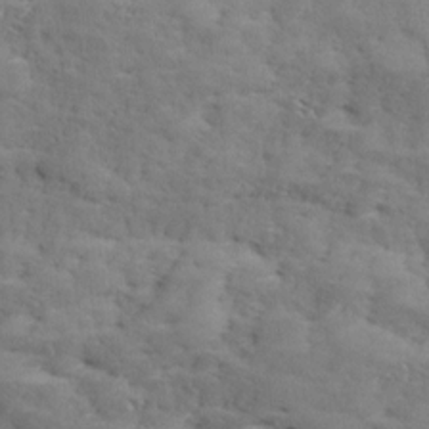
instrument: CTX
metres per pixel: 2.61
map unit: Ave
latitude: 17.2915
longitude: -135.9528
